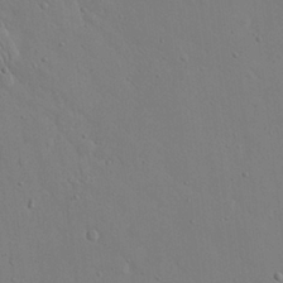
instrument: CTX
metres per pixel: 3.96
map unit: eHh
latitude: 20.4790
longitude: -71.0269
